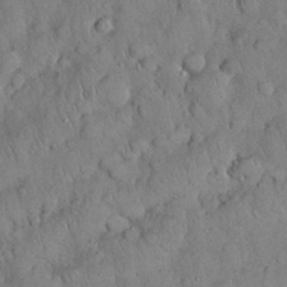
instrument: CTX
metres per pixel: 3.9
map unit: Nhu
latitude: 28.1389
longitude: -69.1403
